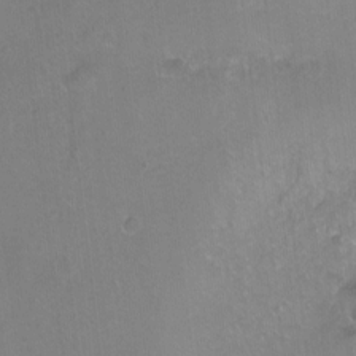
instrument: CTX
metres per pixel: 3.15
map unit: Ht
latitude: -5.6533
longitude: -36.2901
